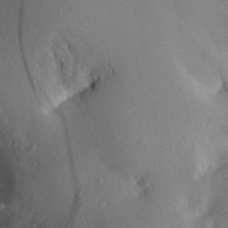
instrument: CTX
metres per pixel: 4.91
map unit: Aa
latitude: 29.5371
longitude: -134.3089
